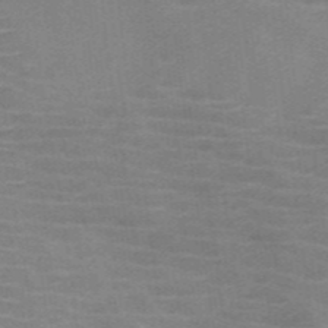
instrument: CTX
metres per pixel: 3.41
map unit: HNb
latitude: -46.8219
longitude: -46.2334
